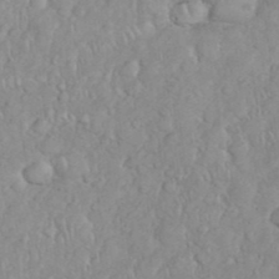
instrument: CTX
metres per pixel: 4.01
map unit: eHh
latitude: 35.0269
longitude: -62.4412
